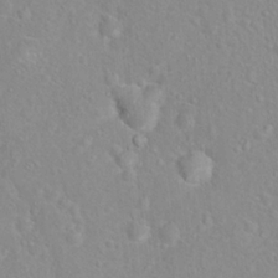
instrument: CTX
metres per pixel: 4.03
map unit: Hto
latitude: 16.1011
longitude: -42.0255
